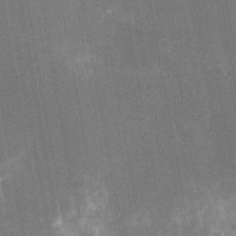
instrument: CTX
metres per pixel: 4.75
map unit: Ht
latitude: -10.3306
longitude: -21.9528
